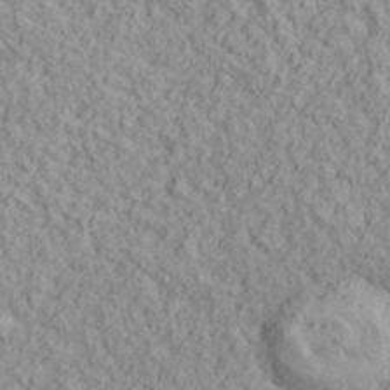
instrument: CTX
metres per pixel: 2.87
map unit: lHvf
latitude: 38.5735
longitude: -90.1200
